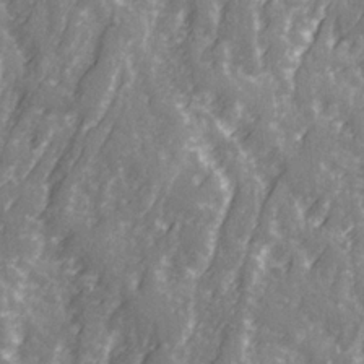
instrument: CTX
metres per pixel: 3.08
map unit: Ave
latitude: 22.0444
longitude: -132.4223
